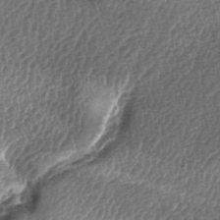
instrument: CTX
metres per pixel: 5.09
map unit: lAa
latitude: -5.2187
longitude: -127.4238
